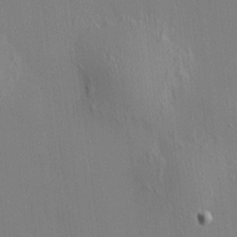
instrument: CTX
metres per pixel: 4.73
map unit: HNhu
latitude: 8.3656
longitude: 15.0676
